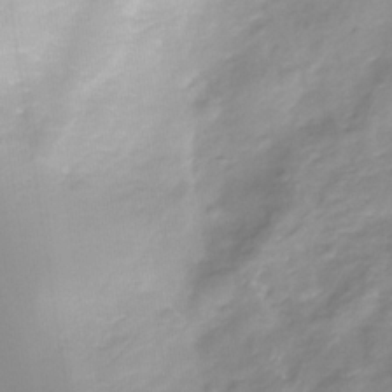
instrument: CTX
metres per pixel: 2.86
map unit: Nhe
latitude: -32.5574
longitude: -92.3467
